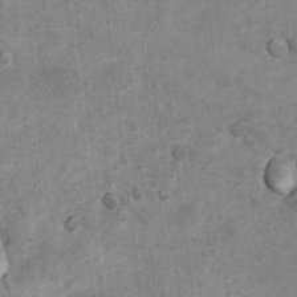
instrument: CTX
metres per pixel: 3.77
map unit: Nhu
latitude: 6.9136
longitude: -23.6505
